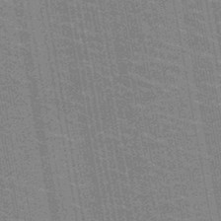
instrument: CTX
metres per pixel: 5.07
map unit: HNb
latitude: -47.1998
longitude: -46.8758
